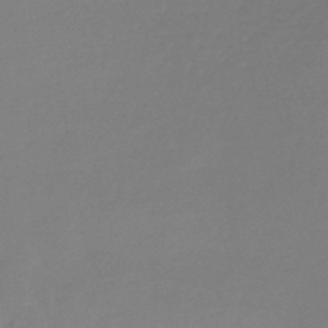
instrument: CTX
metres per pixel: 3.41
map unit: lHb
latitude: -45.1998
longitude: 76.6707
